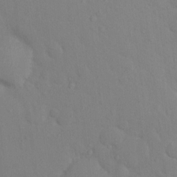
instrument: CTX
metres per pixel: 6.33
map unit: Nhu
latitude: 13.5371
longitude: -27.8017
